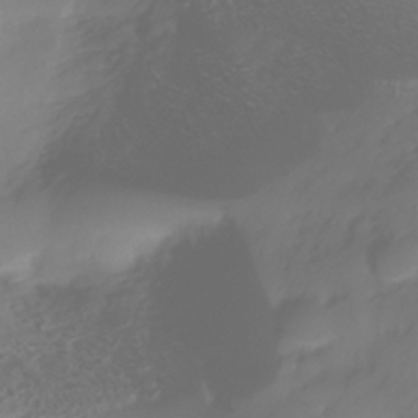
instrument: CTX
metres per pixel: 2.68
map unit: Nhe
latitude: -35.4265
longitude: -144.6679
